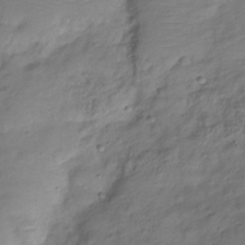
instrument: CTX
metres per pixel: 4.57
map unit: Hve
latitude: -28.8219
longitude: 94.1227
